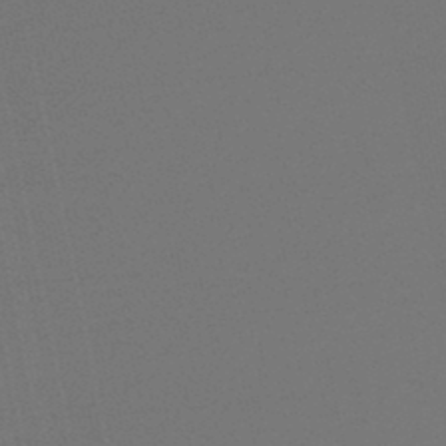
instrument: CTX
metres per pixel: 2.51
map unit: lHb
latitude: -46.5007
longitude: 67.1431
